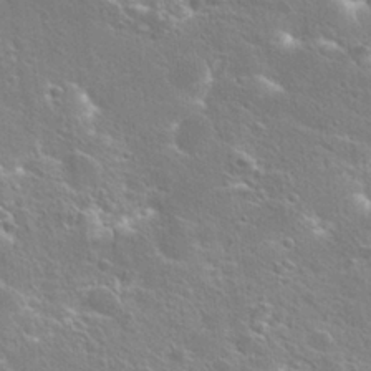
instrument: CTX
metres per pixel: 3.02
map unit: Hto
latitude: 25.3292
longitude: -45.1970
